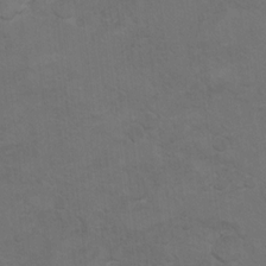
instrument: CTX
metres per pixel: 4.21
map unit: Hto
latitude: 8.8191
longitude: -35.4615
